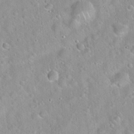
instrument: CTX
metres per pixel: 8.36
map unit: Hto
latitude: 21.5182
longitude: -52.9325
